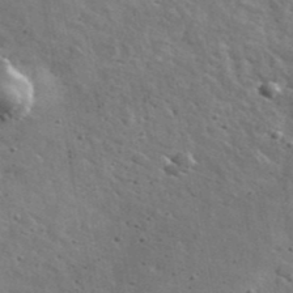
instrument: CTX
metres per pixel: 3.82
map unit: lHvf
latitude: 36.2334
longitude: -88.5924
